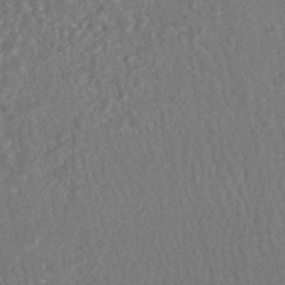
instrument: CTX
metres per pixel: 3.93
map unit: HNhu
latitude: -47.6533
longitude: 103.2754
